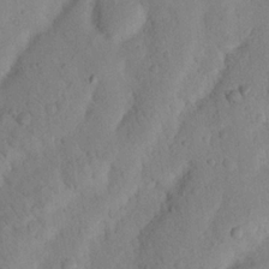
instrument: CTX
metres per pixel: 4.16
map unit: Nhu
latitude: 20.6869
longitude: -74.3278
